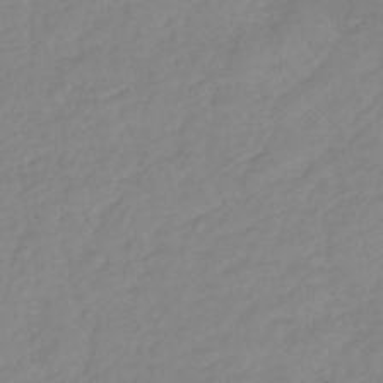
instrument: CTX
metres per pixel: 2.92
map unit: lHb
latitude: -36.9730
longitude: 69.9556
